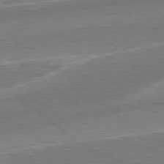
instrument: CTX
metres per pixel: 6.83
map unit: Hpe
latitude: 78.9136
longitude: -170.6301
